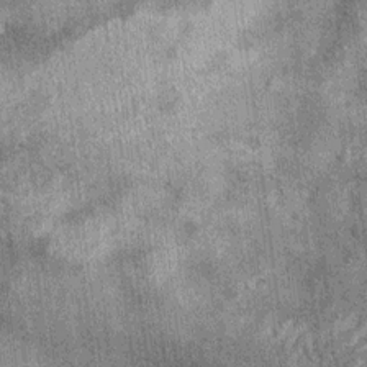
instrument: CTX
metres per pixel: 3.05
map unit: Ht
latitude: 8.8191
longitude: -37.8583
